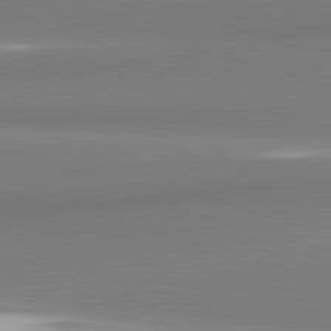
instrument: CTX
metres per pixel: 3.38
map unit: lApd
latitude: 82.0822
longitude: 173.3887
